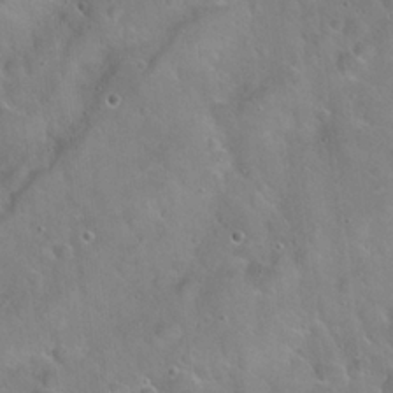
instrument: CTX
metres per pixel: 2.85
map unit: Hto
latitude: 21.7450
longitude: -53.5749
